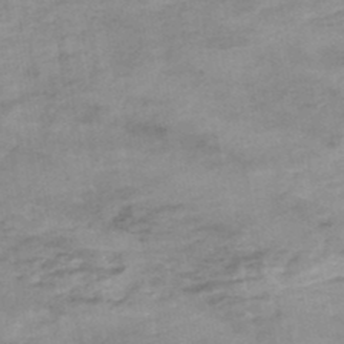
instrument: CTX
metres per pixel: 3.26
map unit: Nhe
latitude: -47.7477
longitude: -170.8569
